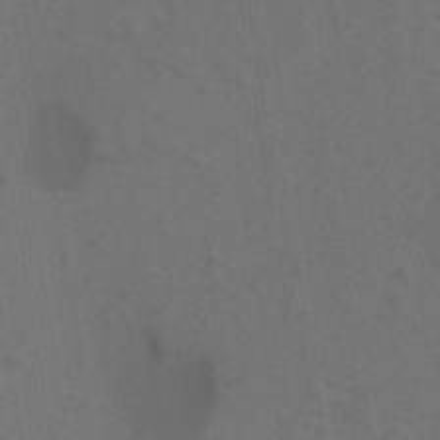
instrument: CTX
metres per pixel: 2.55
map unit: eHh
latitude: -42.5006
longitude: -31.9528
